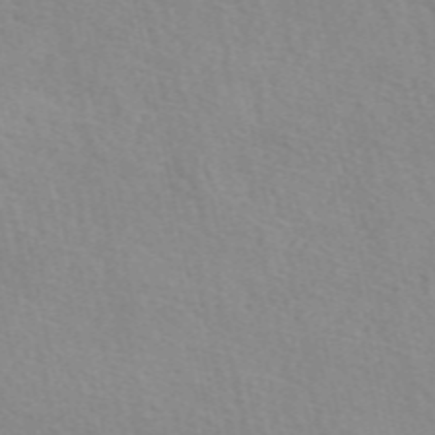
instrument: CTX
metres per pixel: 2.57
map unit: eAb
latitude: 51.2159
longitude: 107.2754
